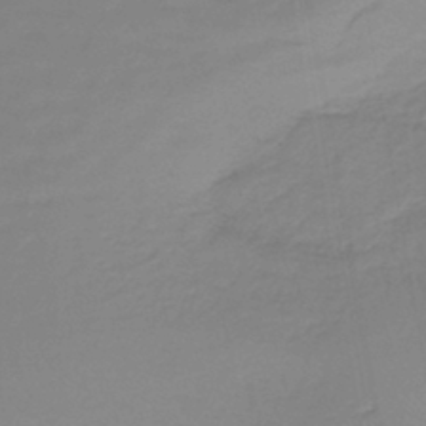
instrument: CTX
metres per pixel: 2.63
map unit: lHb
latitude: -42.4817
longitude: 59.6910
